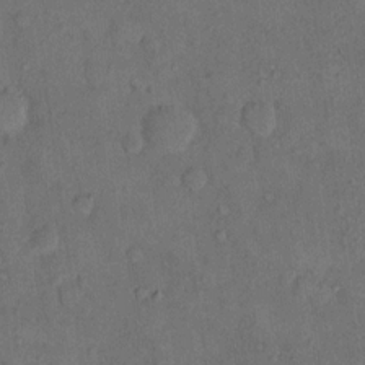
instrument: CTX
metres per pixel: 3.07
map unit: eHh
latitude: 15.8017
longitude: -66.7057
